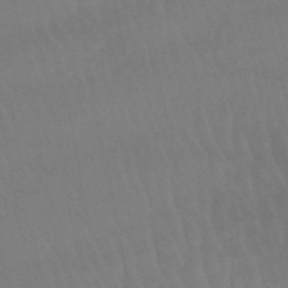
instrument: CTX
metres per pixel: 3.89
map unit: lHb
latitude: -46.1417
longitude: 77.1998
